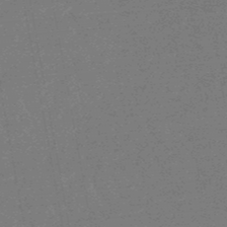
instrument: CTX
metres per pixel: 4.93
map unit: lHb
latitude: -48.4818
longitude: 82.5951
